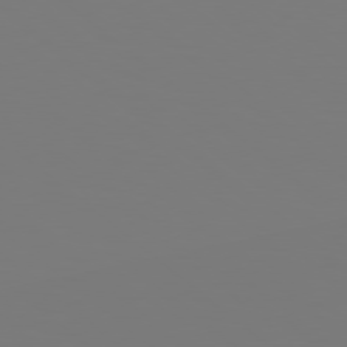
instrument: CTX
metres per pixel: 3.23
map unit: Hpe
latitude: 78.8002
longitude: -174.1578
